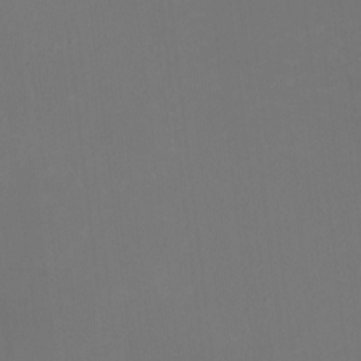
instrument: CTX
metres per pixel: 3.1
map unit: HNhu
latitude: -2.2172
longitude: -6.3656
